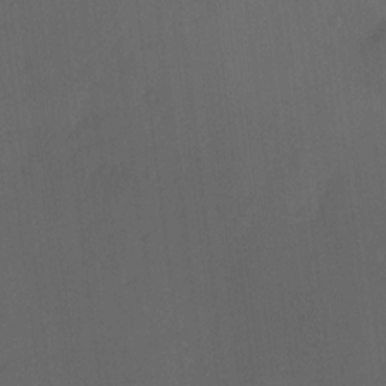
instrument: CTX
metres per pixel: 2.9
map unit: HNhu
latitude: 7.0269
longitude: 3.5399
